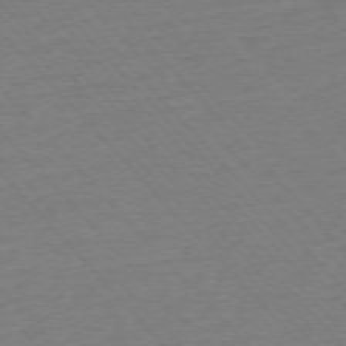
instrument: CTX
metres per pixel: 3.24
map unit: Ap
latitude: -76.6518
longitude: -93.2159
